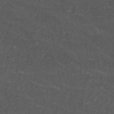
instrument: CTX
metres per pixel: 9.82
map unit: ANa
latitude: 46.0444
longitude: 27.1998
